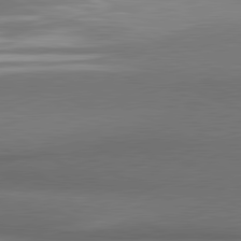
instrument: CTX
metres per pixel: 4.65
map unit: lApd
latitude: 81.1970
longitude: 175.6532
